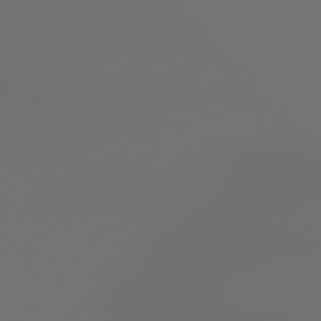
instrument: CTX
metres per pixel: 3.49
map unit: lApd
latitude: 79.3293
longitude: 177.5021
